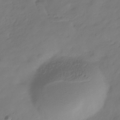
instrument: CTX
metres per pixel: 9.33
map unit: Hve
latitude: -31.3320
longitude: 89.7855
